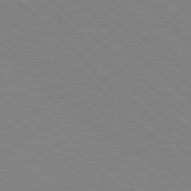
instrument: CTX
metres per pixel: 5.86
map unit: Hpe
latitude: 78.5357
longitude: -164.4790
